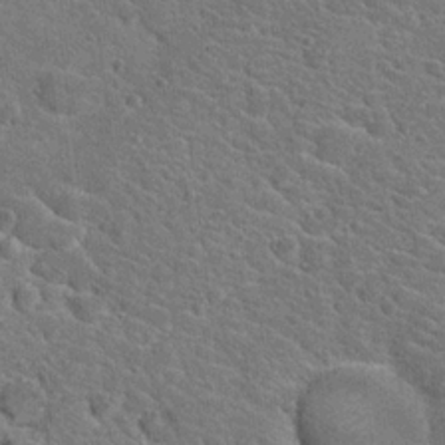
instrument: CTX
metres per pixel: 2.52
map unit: Hto
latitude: 19.4048
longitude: -33.5560
